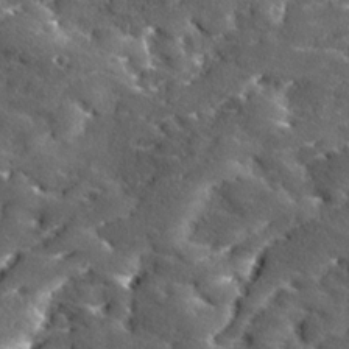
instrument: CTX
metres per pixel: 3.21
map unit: Ave
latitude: 18.1577
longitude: -136.5357
